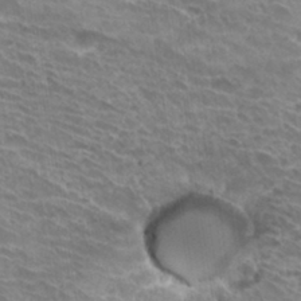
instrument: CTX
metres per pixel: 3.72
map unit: Hto
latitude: 32.8947
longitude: -42.1578
